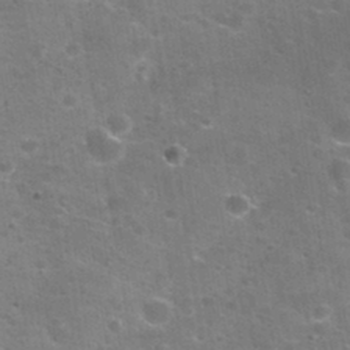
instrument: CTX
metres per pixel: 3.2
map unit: Nhu
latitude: 31.8773
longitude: -53.5371
